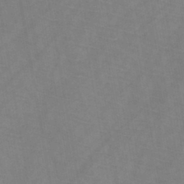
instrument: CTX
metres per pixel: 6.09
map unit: HNb
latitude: -44.8786
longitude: -39.6505
